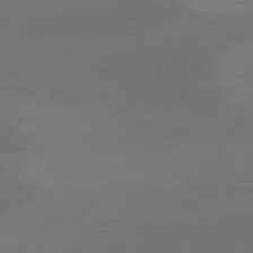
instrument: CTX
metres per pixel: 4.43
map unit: Hpe
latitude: 78.6113
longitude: -130.7058
